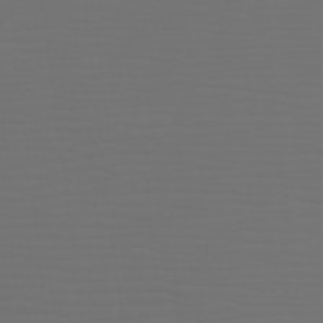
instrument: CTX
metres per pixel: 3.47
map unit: Htu
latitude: -6.0661
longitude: -74.1011
